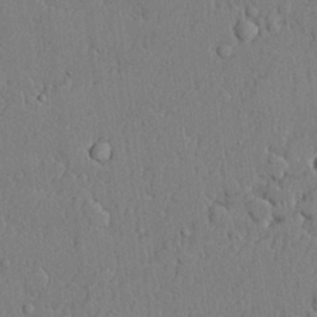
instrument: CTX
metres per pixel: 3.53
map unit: lHvf
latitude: 21.2537
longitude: 142.6896
